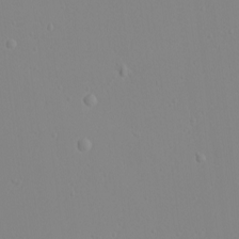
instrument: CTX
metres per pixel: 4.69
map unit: Nhu
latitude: -4.5196
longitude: -82.0255
